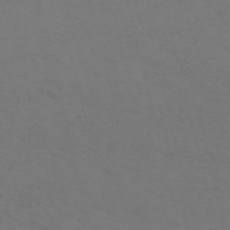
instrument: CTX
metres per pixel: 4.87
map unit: ANa
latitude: 50.9702
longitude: -70.7435
